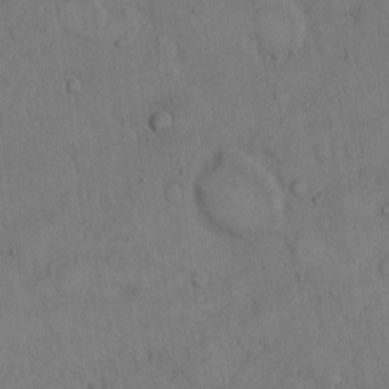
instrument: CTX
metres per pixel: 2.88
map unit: Hto
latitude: 7.9906
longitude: -60.3089
